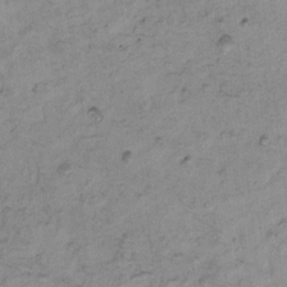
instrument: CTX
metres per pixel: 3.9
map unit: eHh
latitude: -0.6519
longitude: 16.9353
